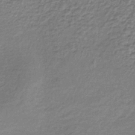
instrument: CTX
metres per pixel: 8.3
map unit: lHb
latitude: -37.1053
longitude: 61.0864
